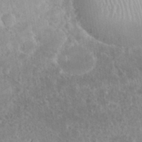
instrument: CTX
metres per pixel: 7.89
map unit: eHh
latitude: 34.8569
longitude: -62.1011
